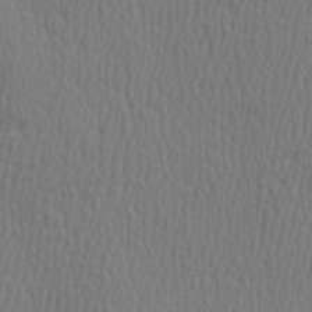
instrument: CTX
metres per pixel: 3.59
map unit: Hve
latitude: 3.5182
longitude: -124.4790
